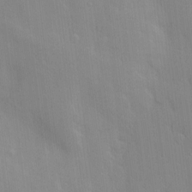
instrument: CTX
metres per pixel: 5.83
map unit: Hve
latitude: -11.3321
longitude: 175.8233
